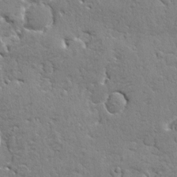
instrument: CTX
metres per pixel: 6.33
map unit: eHh
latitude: 3.2159
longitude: -78.0822
